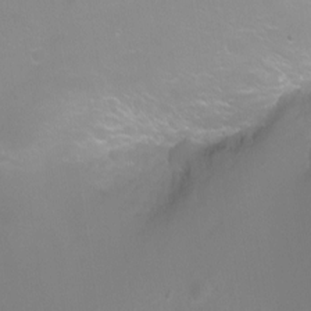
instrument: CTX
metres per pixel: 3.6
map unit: Nhu
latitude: -7.9178
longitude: -74.7246
